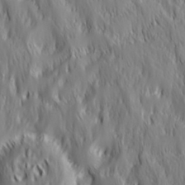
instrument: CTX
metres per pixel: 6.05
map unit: Hve
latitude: 32.3089
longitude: 149.2943
